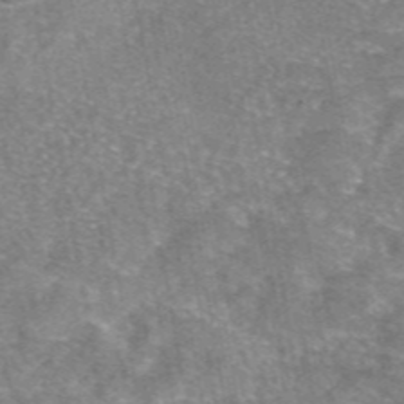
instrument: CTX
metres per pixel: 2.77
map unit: eAb
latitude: 46.8002
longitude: 102.6707
